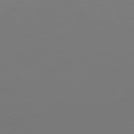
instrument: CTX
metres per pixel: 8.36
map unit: Hpe
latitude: 77.7827
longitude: -135.4993
